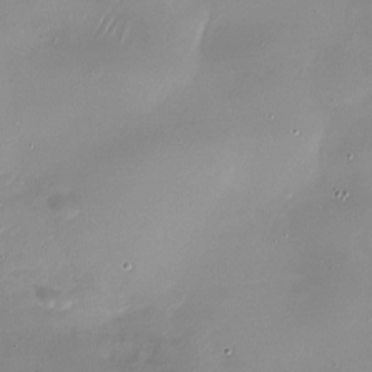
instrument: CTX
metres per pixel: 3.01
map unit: Nhu
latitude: -27.4454
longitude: -60.3845
